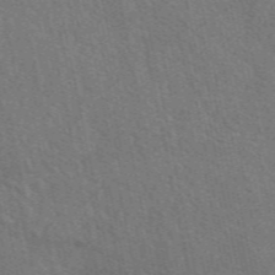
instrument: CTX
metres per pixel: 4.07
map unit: eAb
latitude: 51.5182
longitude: 114.9353
